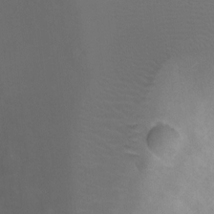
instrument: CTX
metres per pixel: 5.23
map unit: Ht
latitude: -3.7855
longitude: -18.8380
